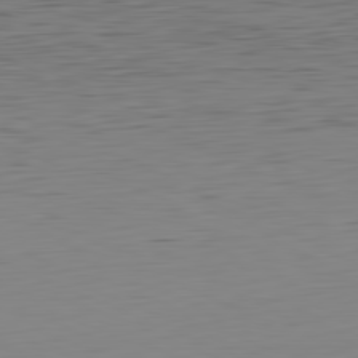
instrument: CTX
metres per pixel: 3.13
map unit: Hpe
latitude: -81.9367
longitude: 16.6519
